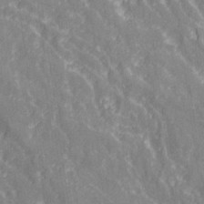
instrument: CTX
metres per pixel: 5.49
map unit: Ave
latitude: 21.2159
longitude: -134.0822
